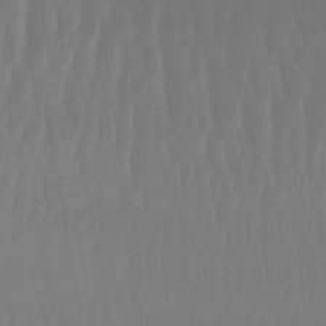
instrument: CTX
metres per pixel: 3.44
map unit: lHb
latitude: -42.8219
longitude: 59.5966
